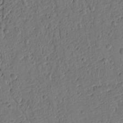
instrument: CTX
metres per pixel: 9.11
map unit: Ht
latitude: 9.3104
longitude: -77.9150
